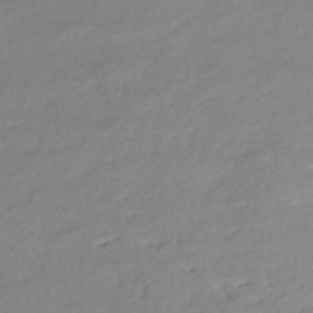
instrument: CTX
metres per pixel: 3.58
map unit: Nhe
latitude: -48.2362
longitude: -172.6868
